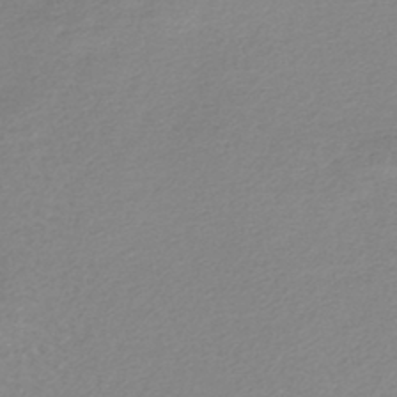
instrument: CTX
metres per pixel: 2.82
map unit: lHb
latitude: -44.6141
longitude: 76.6707
